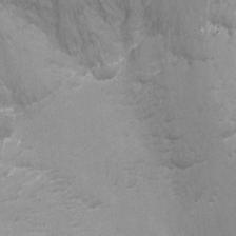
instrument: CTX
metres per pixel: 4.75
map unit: Nhu
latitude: -11.8989
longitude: -34.8380
